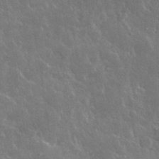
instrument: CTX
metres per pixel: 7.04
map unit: lHvf
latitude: 33.7828
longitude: -86.9136
